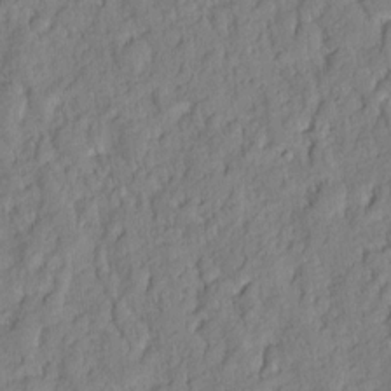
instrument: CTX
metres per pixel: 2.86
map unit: eHh
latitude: 6.8191
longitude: -76.1389
